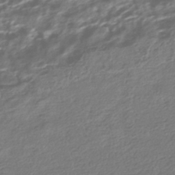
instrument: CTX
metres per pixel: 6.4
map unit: HNhu
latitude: -41.8800
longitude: 99.4454
